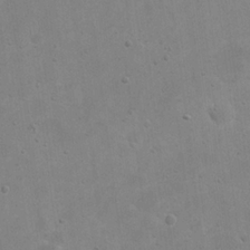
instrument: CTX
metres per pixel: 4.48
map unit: eHh
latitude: 20.8191
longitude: -69.5560
